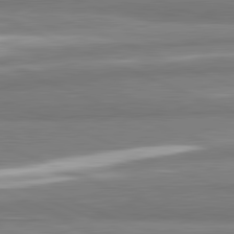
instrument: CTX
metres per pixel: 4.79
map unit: lApd
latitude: 82.1388
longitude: 174.4817
